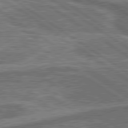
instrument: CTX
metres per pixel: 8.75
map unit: lApd
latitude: 79.9906
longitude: 173.6344
